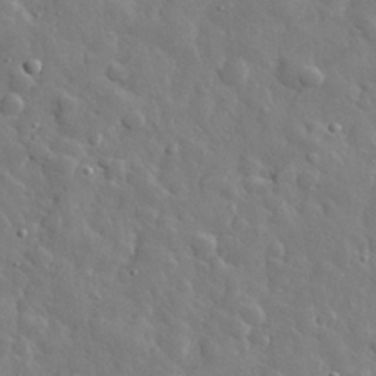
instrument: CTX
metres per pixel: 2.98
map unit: eHh
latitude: 28.9513
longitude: -78.4034
